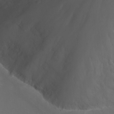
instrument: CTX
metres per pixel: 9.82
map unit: Nhu
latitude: -7.0675
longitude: -75.5182
